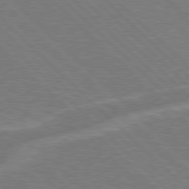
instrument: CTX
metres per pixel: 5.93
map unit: Hpe
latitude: 77.7260
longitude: -151.5938
